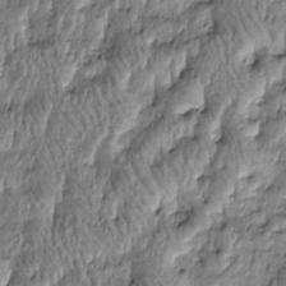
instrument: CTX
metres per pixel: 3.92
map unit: Htu
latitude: -6.1794
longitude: 159.7667
